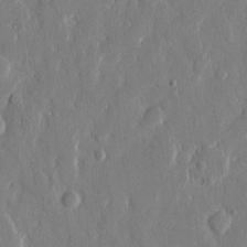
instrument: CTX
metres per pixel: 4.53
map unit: eHh
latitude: 13.2537
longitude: -70.1578
